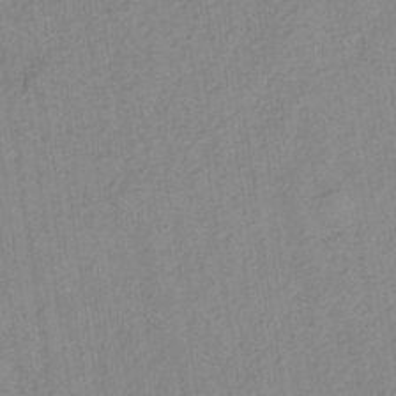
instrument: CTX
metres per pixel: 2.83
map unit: lHb
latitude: -35.0486
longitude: 71.8422
